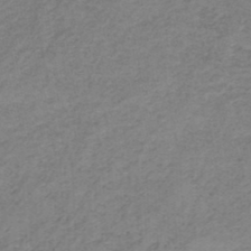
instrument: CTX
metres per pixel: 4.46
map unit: HNb
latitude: -45.4077
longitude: -45.9150
